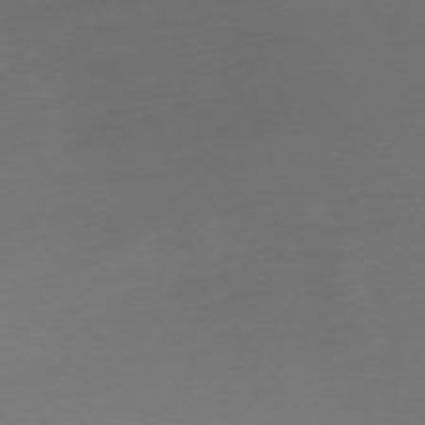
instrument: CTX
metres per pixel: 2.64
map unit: Ap
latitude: -74.4062
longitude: -72.7058
